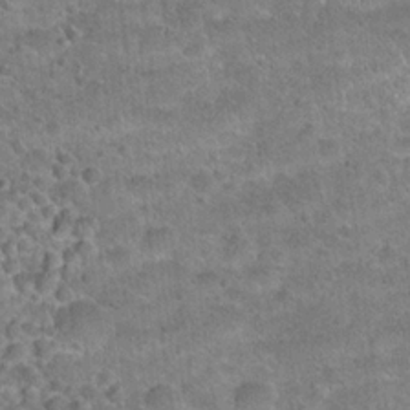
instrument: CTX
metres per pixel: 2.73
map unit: Hto
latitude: 21.2915
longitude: -49.2537
